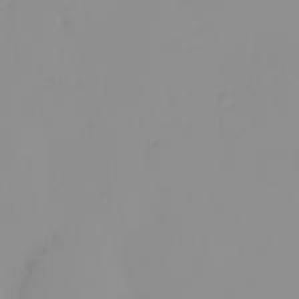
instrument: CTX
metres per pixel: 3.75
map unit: eHh
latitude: -0.5574
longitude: 19.6911
